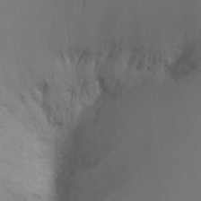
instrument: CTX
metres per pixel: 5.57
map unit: Ht
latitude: -7.6722
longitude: -35.1592
